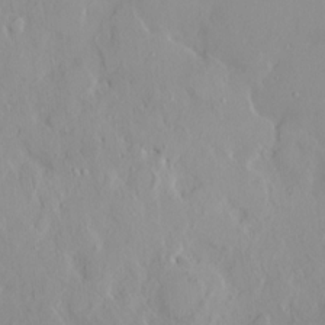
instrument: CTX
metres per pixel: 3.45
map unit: HNhu
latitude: 2.7624
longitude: 7.1053
